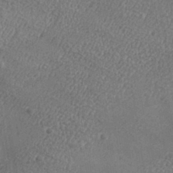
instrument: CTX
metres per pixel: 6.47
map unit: Aa
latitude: 33.2537
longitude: -134.3467
